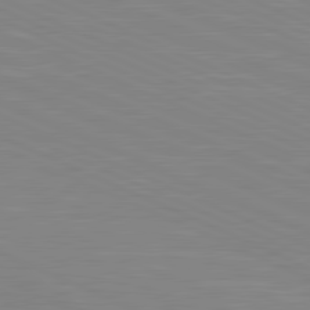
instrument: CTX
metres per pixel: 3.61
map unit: lApd
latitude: 81.3859
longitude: -168.7058
